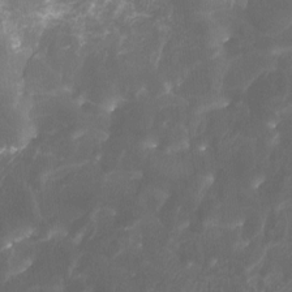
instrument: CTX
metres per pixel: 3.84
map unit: Htu
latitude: -7.0486
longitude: -49.1025
